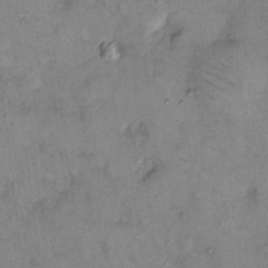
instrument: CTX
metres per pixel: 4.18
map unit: eHh
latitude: 10.2145
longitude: -62.3279
